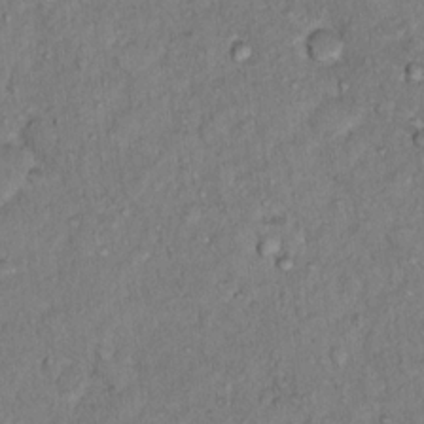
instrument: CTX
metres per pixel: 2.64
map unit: Hto
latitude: 13.5371
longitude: -37.4049
